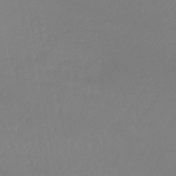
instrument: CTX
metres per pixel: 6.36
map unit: lHb
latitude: -37.9178
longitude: 68.3495
